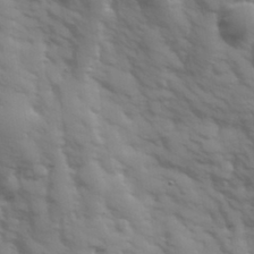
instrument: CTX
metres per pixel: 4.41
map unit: Hve
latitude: 32.5546
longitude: 150.3684
